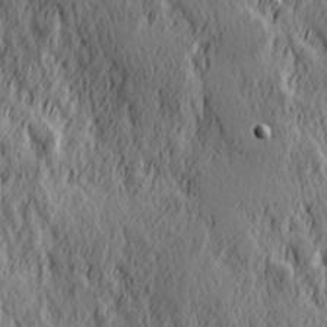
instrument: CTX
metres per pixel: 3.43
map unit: Hve
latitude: 25.7071
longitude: 145.9745
